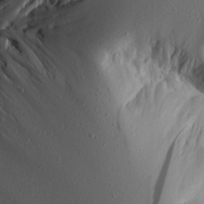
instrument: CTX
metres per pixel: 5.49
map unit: Aa
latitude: 19.7638
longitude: -146.4790
